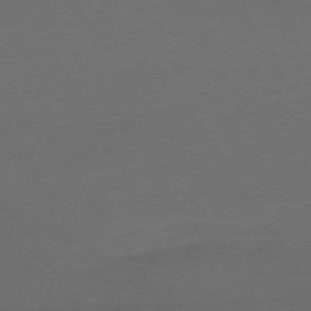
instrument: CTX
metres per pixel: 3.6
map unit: Ap
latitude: -73.5210
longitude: -73.0459
